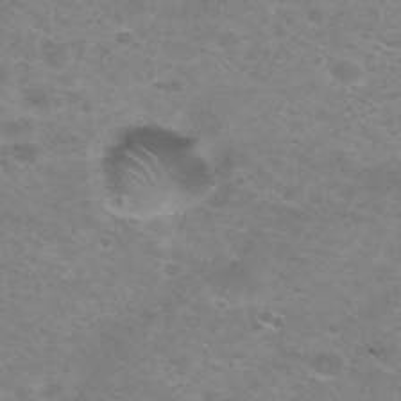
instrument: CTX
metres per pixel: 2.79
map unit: Nhu
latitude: 29.4048
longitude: -47.7828
